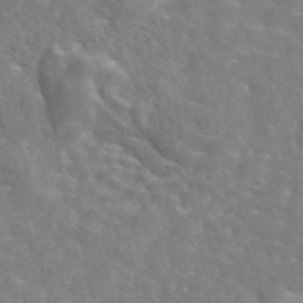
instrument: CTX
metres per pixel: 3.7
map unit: eAb
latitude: 45.1214
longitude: 117.2186
